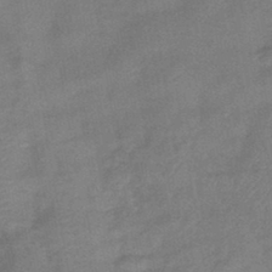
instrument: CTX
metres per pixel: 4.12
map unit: eHb
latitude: -42.8030
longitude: 82.7841
